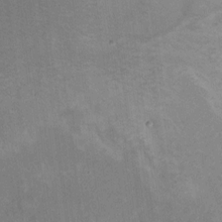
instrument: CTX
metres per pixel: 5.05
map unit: Ht
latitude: 5.1592
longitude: -36.7435
